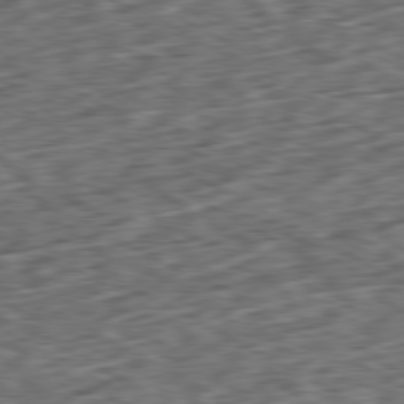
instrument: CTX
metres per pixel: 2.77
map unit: Ap
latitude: -80.3873
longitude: -73.0837
